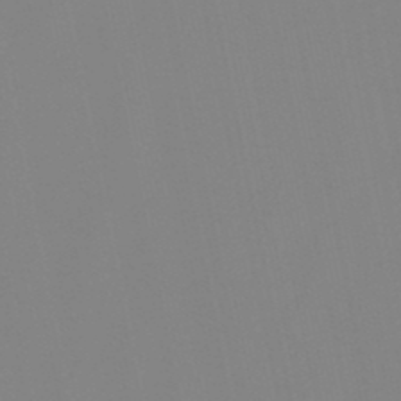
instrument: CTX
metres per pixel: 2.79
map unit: lHb
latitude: -48.7652
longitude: 69.8989
